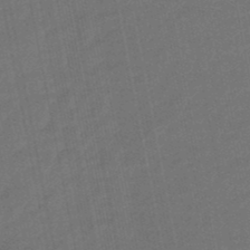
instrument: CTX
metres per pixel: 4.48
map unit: eHb
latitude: -47.5777
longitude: 87.3321
